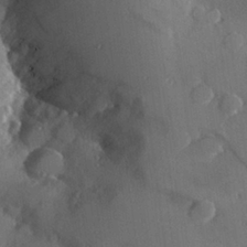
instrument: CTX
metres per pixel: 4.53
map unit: Hve
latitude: 25.0647
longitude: -91.8394
